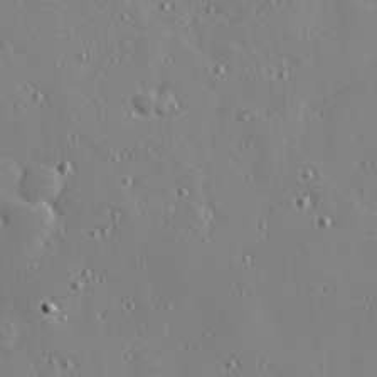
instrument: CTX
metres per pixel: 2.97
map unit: Hve
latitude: 26.4223
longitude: -92.9702
